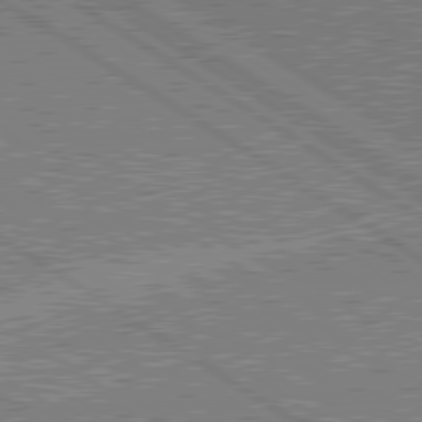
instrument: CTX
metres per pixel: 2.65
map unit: lApd
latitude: 79.5938
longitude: 169.4076
